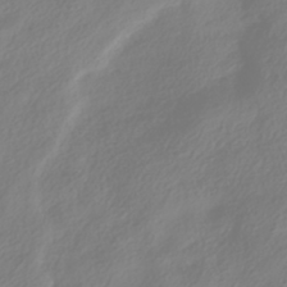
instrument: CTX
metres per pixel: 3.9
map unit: HNhu
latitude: -40.1228
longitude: 100.5195
